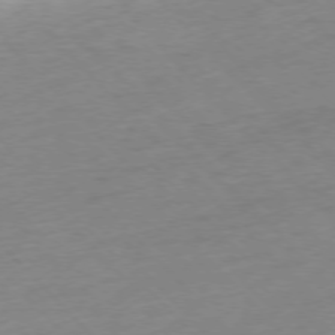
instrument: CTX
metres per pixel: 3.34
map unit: Ap
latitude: -76.5574
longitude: -63.3293
